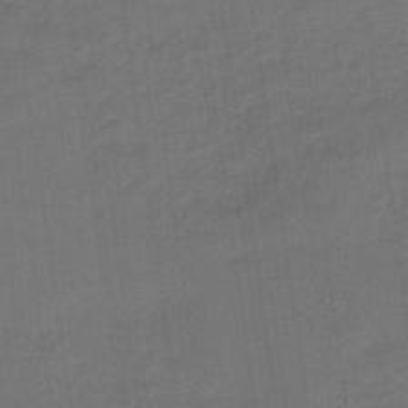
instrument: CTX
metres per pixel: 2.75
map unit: eHb
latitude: -47.1242
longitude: 87.4077
